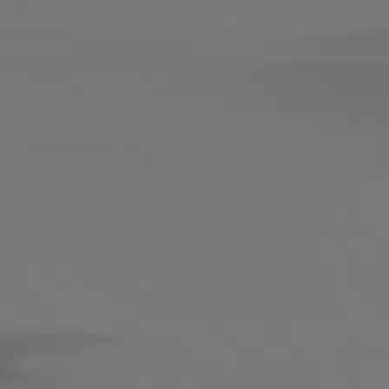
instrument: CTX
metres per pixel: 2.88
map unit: Hpe
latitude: 76.7435
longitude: -133.7072
